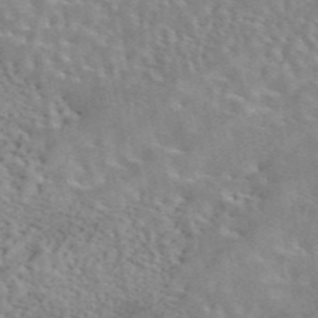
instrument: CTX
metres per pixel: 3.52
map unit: eAb
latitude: 44.2711
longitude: 109.8422
